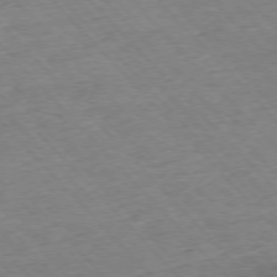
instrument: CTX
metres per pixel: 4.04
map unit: Ap
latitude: -76.4062
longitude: -87.6883
